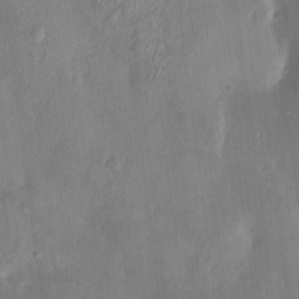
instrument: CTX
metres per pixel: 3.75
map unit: HNhu
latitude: 6.1767
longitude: -6.5168
